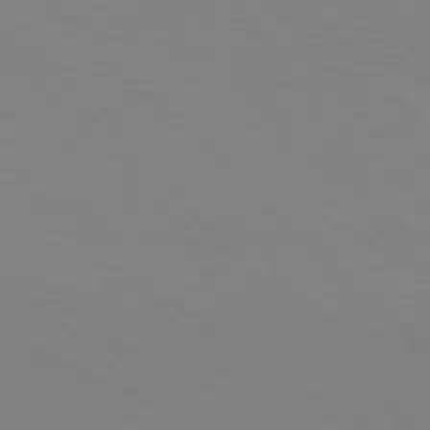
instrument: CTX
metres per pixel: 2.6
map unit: Hpe
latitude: 77.0836
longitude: -160.7813
